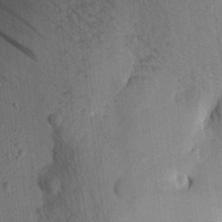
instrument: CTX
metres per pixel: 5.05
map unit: Aa
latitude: 15.7639
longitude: -146.9514
